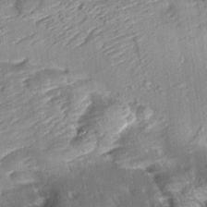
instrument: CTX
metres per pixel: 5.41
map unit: Aa
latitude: 10.8380
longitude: -141.5560
